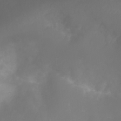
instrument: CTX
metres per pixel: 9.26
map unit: Nhu
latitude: 24.5356
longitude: -62.9136
